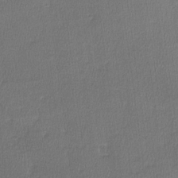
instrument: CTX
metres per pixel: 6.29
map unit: lHvf
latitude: -11.3888
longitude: -99.4804
